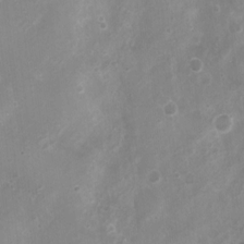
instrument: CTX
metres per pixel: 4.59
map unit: Nhu
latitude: 4.8569
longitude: -17.1970
